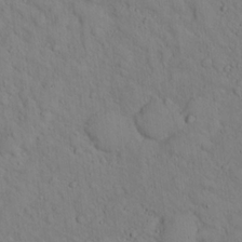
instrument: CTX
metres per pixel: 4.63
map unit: lHvf
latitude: 14.3090
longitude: 177.8611
